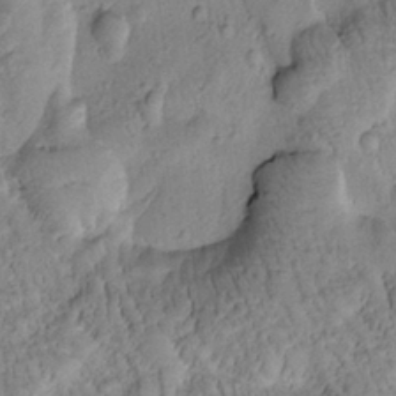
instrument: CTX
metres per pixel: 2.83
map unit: Htu
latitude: -0.7841
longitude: 173.4643
